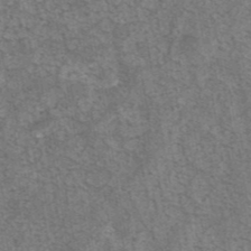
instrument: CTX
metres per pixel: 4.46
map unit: eAb
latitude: 42.2712
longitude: 105.5399
